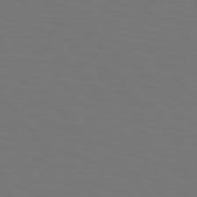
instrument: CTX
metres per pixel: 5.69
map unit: Hpe
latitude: 74.5735
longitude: -123.7639
